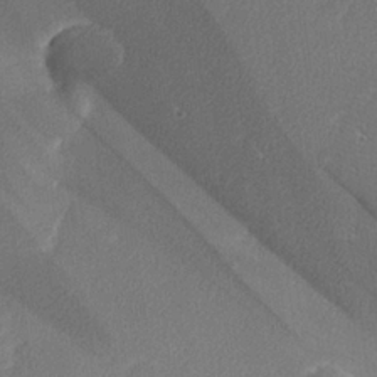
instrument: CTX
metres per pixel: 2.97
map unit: lHvf
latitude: 25.1592
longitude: 141.1431
